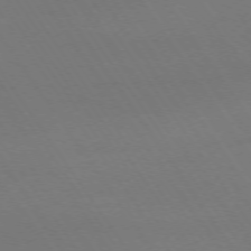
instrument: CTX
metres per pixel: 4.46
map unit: Ap
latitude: -74.1417
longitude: -72.1200
